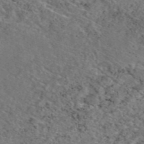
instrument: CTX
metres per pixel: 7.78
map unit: eAb
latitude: 46.1011
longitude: 113.6344
